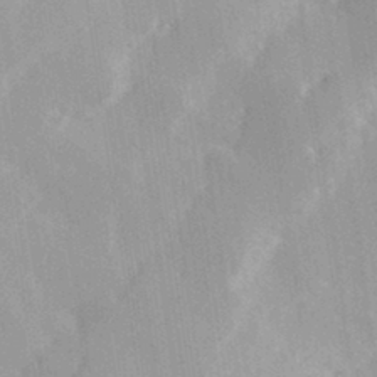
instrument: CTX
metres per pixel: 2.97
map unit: Hve
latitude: 30.9325
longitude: 149.2187
